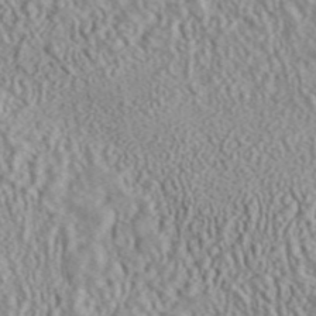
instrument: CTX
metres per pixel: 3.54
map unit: ANa
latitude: 45.3671
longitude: 36.7652
